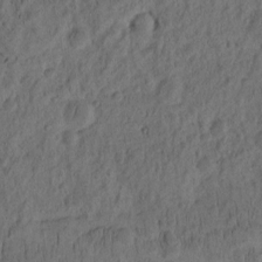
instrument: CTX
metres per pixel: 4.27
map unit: eHh
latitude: -2.2928
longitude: 16.9353
